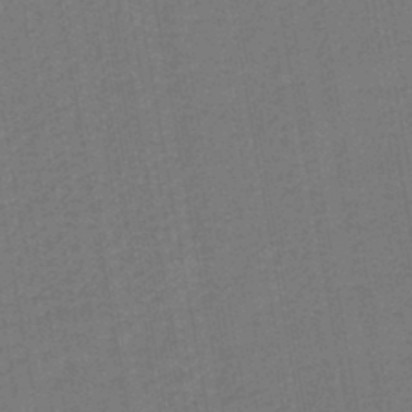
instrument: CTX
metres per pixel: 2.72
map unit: lHb
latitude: -43.0486
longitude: 63.1053
